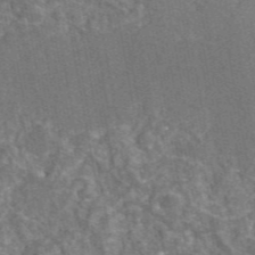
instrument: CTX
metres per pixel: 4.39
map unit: eAb
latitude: 46.4979
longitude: 107.4266
